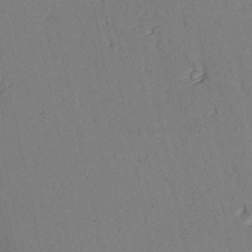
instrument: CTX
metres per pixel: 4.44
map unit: lAvf
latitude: 26.8758
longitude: -110.4790
